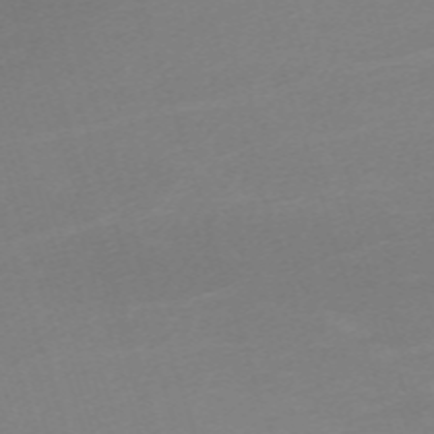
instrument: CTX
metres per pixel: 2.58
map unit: eHh
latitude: -62.1983
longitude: 51.3699
